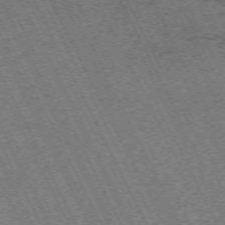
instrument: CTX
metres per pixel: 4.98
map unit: Hpe
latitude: -71.3699
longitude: 10.3873
